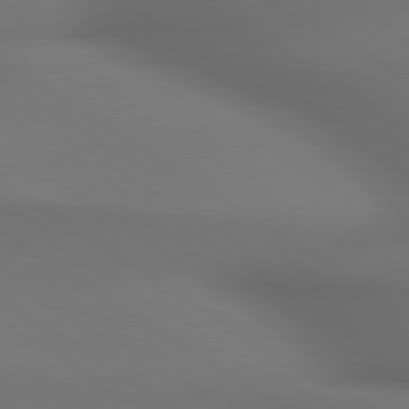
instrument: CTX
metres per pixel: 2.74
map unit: lApd
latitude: 79.8773
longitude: -174.6113
